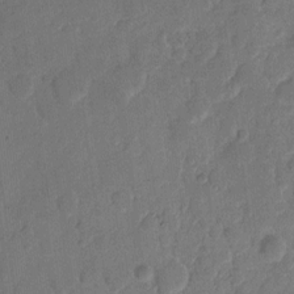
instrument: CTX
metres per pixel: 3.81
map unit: eHh
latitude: 8.8380
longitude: -65.1970
